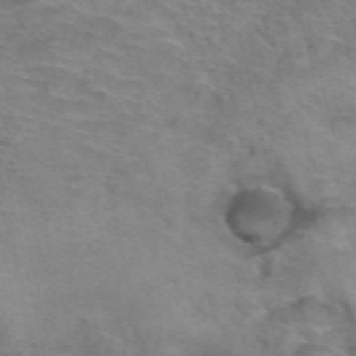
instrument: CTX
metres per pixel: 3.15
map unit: Hto
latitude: 39.3671
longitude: -41.6693
